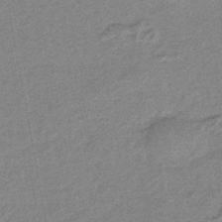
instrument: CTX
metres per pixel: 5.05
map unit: eHb
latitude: -45.3321
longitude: 89.2754
